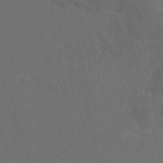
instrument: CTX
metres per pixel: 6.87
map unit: eAb
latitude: 46.5357
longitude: 112.5196
